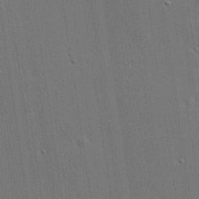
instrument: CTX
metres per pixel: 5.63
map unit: lHvf
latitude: 19.6127
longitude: 141.7855
